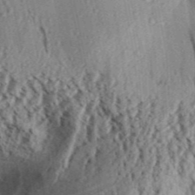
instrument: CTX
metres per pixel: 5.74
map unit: Aa
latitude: 31.3671
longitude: -137.2537
